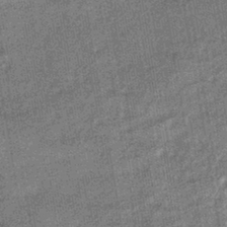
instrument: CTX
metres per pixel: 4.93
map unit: HNhu
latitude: -41.5399
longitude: 91.2754
